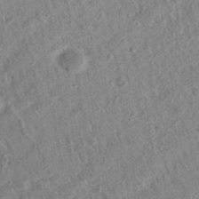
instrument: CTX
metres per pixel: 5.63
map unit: eAb
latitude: 36.4223
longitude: 112.1417
